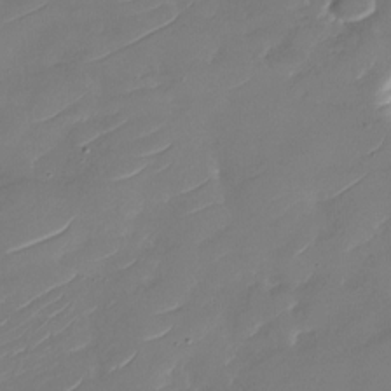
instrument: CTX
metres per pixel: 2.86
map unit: Nhu
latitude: -29.9556
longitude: -72.5735
